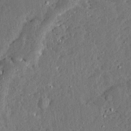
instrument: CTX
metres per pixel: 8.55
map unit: Ave
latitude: 13.5749
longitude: -137.1970
